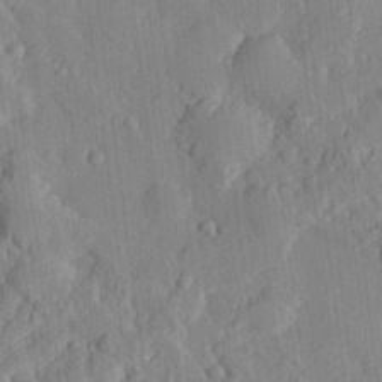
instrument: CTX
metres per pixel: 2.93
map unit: eHh
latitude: 28.1955
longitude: -76.7057
